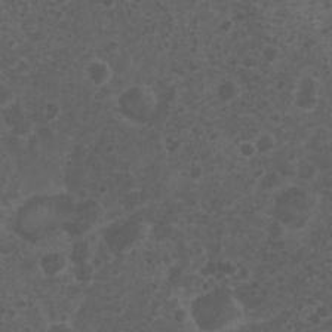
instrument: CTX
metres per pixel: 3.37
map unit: Nhu
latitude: 3.4615
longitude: -14.8947
